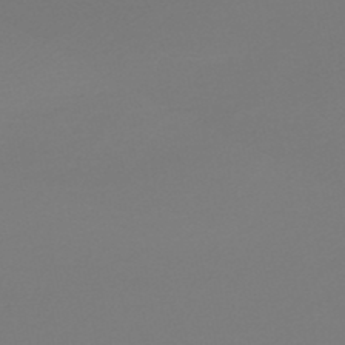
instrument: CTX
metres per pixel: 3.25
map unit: lHb
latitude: -45.5966
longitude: 64.0850
